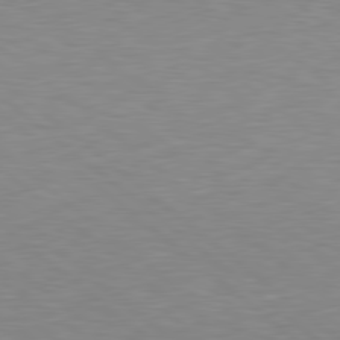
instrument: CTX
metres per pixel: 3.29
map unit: lApd
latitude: 79.1970
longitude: -88.6113
